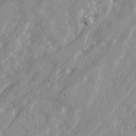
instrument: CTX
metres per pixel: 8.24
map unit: Ave
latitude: 21.1214
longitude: -130.8002
